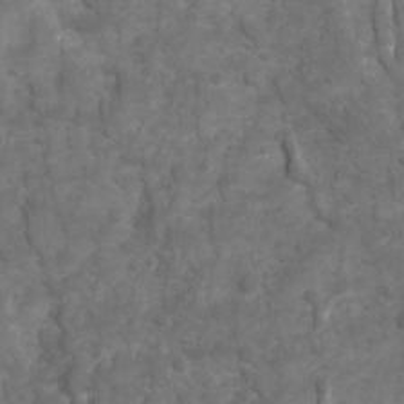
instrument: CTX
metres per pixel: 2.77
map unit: Ave
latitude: 16.6491
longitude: -132.5168
